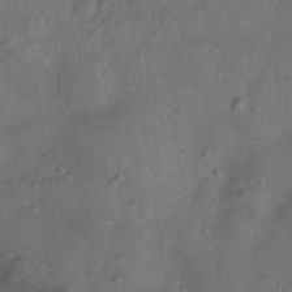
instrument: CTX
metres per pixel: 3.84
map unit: Ht
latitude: -9.3321
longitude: -21.4805
